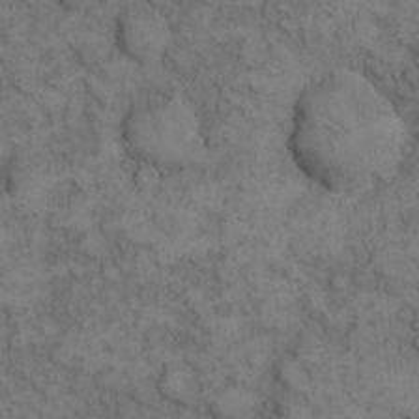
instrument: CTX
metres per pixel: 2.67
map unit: eHh
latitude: 12.4223
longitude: -63.3671
